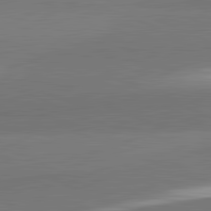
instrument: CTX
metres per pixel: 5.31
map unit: lApd
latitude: 82.2711
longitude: 151.5021
